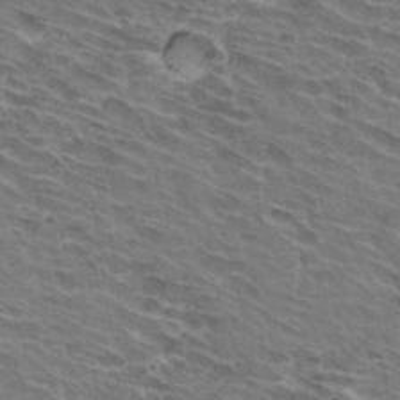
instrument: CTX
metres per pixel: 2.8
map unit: Hto
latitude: 32.7813
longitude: -44.6112
